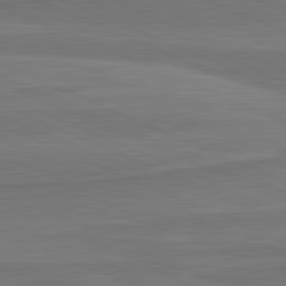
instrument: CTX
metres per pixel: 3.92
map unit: lApd
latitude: 81.8394
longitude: 169.4265
